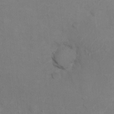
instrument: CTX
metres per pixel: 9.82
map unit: Nhu
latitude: 8.8191
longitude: -24.5923
